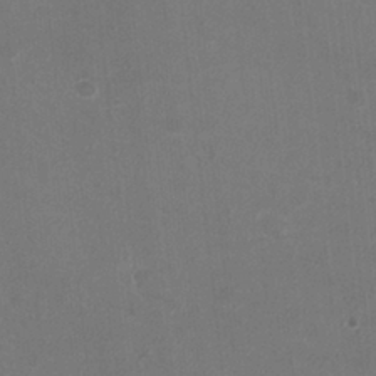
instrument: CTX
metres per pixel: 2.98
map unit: HNhu
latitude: -2.5384
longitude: -1.3481
